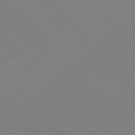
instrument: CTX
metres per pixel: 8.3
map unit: Hpe
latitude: 77.4426
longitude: -173.8583
